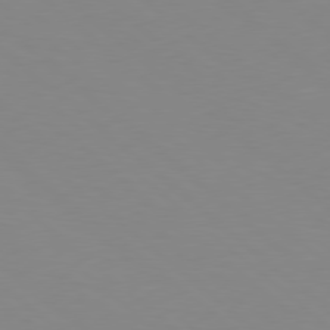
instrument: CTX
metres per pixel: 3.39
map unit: Hpe
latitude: 78.5735
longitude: -165.5749
